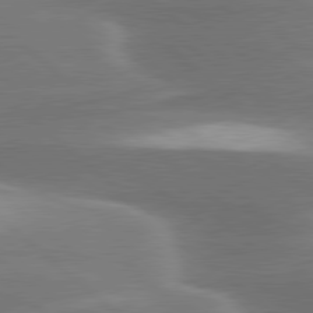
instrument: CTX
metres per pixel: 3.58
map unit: lApd
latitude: 79.8206
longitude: -116.6680
